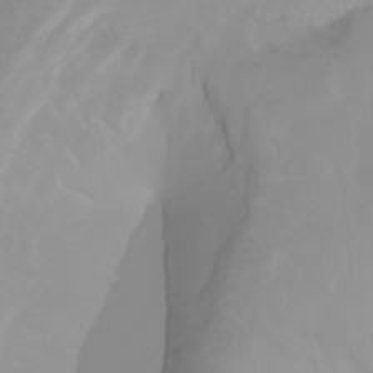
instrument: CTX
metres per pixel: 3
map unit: Ht
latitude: -2.0849
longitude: -61.6883
